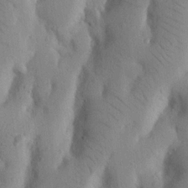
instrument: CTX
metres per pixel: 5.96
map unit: Nhu
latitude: 20.8758
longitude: -73.9906
